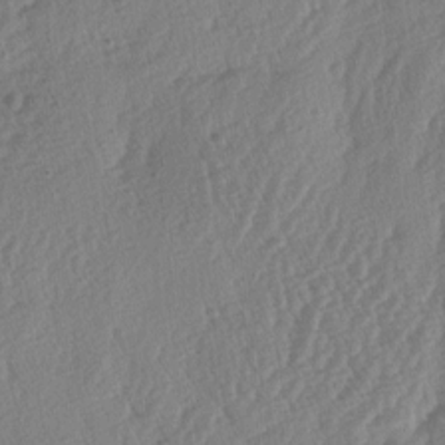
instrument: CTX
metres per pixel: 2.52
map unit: lAa
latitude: -5.8989
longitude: -130.2712
